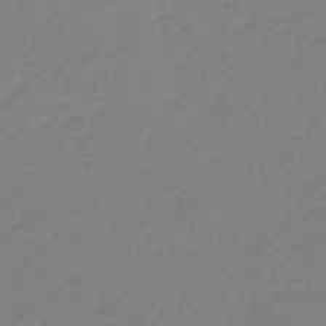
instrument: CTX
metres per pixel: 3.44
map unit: eHb
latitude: -46.9164
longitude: 86.5385
